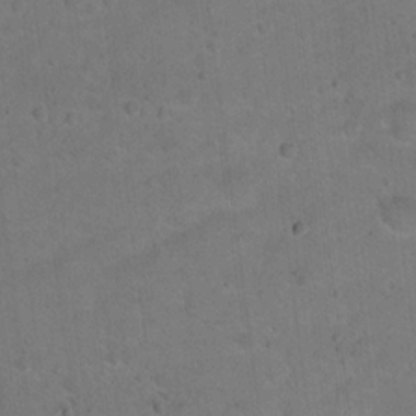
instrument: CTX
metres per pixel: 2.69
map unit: Hto
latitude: 15.8962
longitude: -37.2726
